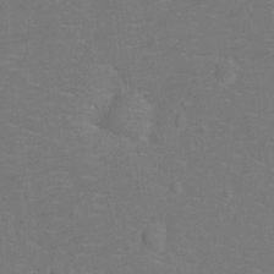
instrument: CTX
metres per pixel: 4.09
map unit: Ht
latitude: -12.2173
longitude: -25.3103
